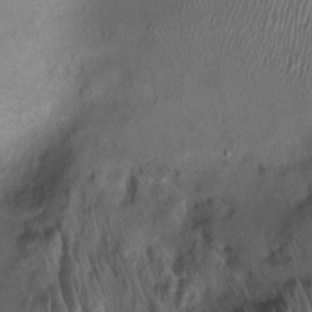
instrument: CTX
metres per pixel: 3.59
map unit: Ht
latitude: -1.5399
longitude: -14.7813
